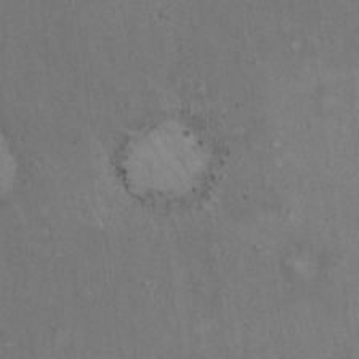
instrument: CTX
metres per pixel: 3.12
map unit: Hto
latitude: 15.3671
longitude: -60.9891
